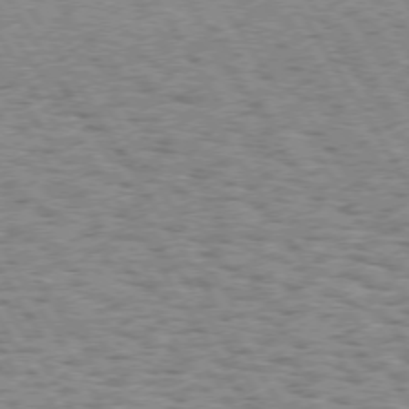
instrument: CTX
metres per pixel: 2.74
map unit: Hpe
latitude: 73.3293
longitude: -133.4426
